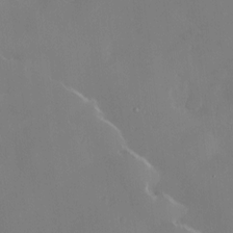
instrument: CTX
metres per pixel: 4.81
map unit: Hve
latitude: -10.5385
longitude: 176.0850
